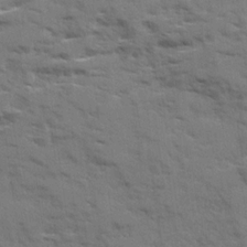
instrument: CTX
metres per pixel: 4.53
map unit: Ave
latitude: 20.5357
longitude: -130.1956
